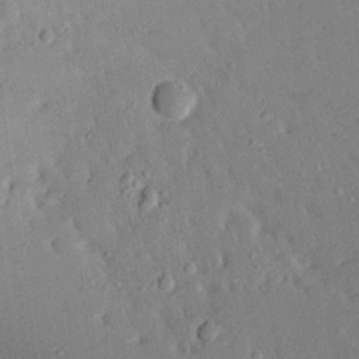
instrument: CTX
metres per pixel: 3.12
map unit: Ave
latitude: 18.2333
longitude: -140.6490
